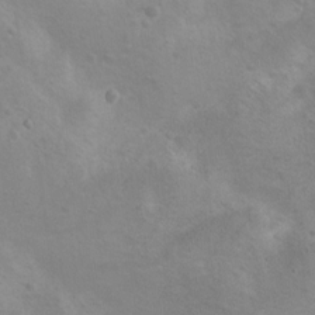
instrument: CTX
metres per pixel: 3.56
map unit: Nhu
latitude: 9.4049
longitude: -23.0080
